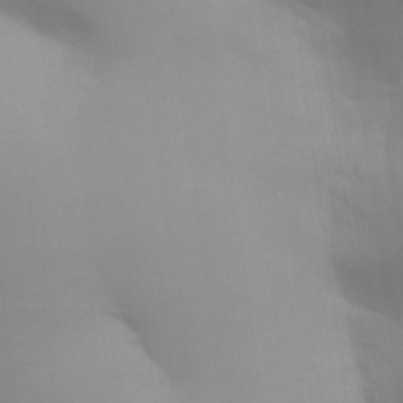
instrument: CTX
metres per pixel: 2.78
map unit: Aa
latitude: 32.2145
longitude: -144.8947
